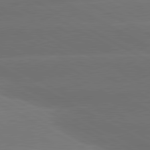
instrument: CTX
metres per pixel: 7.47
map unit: lApd
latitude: 80.7813
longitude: -146.9703
